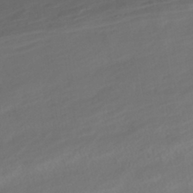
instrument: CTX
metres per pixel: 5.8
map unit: HNhu
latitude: -42.1038
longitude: 104.6707
